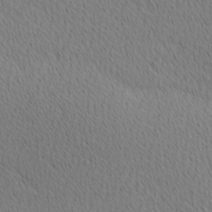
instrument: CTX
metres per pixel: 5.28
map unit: Ave
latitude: 11.1403
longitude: -107.5938
